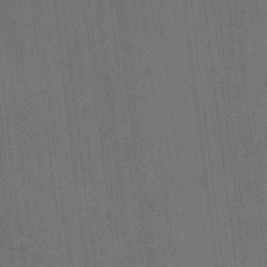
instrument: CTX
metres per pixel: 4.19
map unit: Hto
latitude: -10.0472
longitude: -36.3090
